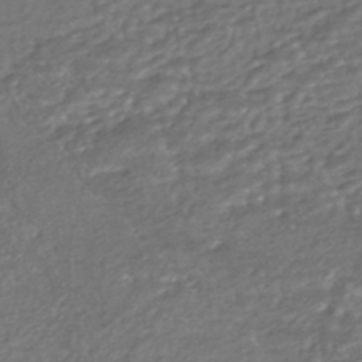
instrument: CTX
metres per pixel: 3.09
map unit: HNhu
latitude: -44.8408
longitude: 95.3320
